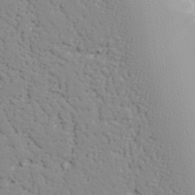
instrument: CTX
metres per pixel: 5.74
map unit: lAvf
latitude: 25.7638
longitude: -109.8961
